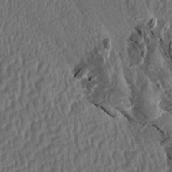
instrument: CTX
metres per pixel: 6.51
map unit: Aa
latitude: 14.1956
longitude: -144.4223
